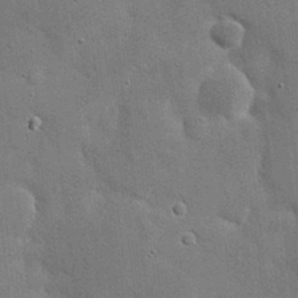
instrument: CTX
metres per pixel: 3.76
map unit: eHh
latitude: 20.1200
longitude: -67.1214
